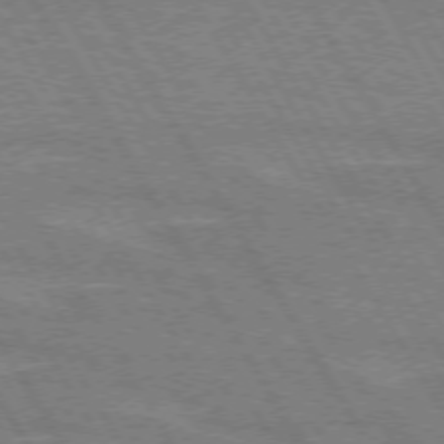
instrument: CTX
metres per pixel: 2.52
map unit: lApd
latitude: 72.5924
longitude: -55.8583
